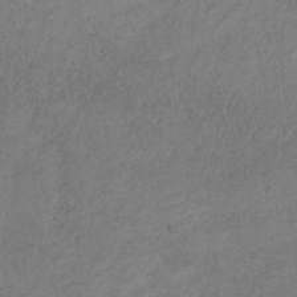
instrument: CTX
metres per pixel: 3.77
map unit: HNb
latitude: -32.3684
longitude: 58.4062
